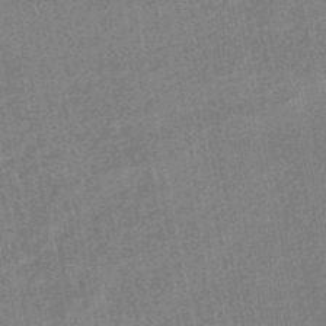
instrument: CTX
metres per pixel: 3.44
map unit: HNhu
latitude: -48.0094
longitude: 99.1998
